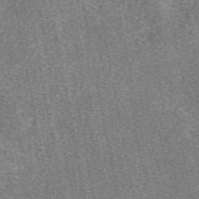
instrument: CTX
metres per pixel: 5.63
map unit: eAb
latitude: 48.3656
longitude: 107.0298
